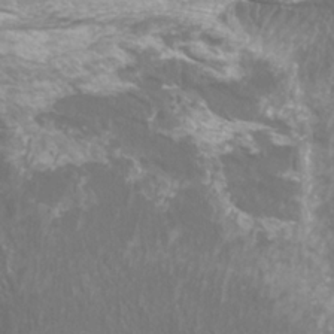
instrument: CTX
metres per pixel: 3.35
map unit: Htu
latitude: -5.9556
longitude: -75.2348
